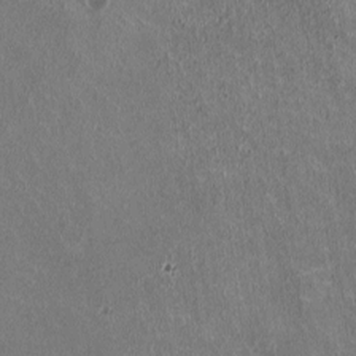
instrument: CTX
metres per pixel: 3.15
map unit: HNhu
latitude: -0.4251
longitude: -2.0633
